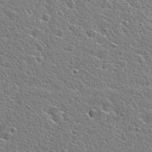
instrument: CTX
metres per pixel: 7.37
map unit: Hto
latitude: 24.9135
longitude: -44.7057
